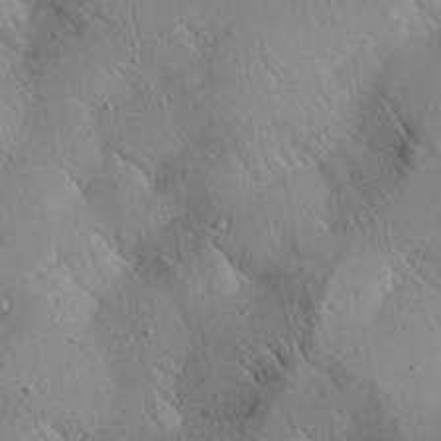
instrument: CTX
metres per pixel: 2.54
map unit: Aa
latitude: 25.0269
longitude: -143.0836
